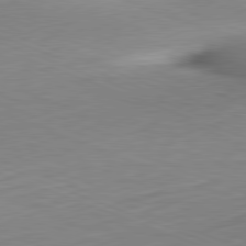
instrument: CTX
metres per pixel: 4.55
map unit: Hpe
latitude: -82.0850
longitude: 15.3321
